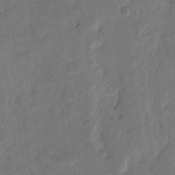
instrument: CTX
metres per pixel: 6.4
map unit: eHh
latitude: 12.7058
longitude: -65.7639
